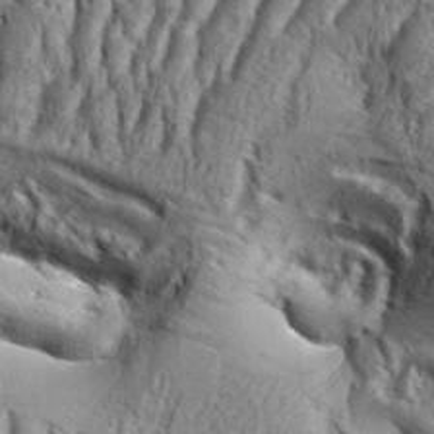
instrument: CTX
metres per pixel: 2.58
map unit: Aa
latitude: 33.9906
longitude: -136.7435
